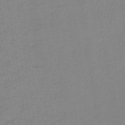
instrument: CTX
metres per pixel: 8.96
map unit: lHb
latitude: -36.9541
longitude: 68.6707
